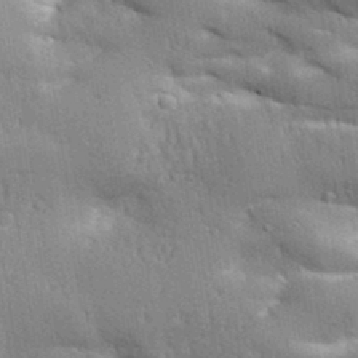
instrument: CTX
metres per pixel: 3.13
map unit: Aa
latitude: 32.8758
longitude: -144.3845
